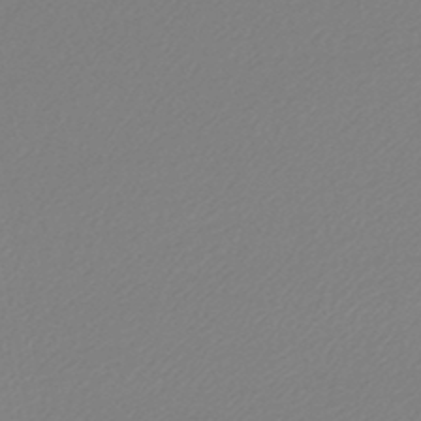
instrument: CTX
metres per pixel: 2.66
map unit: lHb
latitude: -44.4440
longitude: 65.0865
